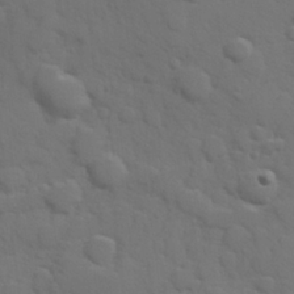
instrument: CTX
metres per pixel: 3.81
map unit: Hve
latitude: 25.2914
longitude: 148.2173
